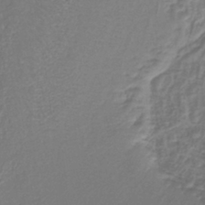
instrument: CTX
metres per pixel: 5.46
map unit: lHb
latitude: -38.6330
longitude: 58.6329
